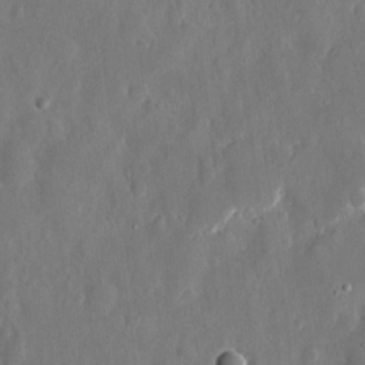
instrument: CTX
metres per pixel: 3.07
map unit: eHh
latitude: 13.7261
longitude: -72.4790
